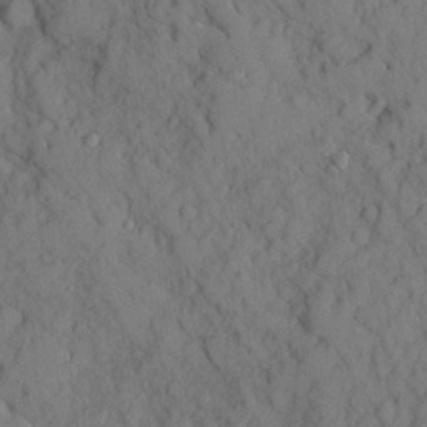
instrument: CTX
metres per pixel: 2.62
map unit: Ave
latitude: 9.6505
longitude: -102.1011
